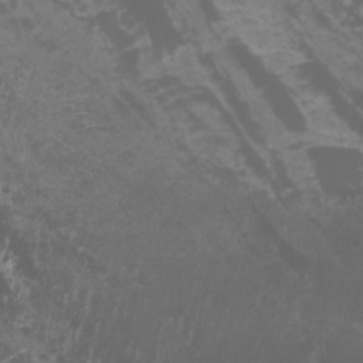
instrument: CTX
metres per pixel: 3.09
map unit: Nhu
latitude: -11.4832
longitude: -74.8758
